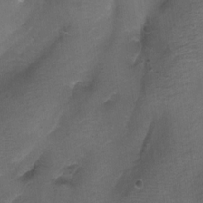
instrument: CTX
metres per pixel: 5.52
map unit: Aa
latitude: -8.4251
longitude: -71.7449
